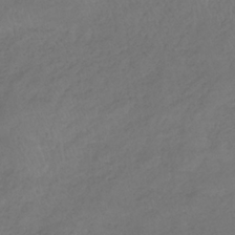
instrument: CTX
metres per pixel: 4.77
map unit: HNb
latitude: -32.7652
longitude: 63.8800
